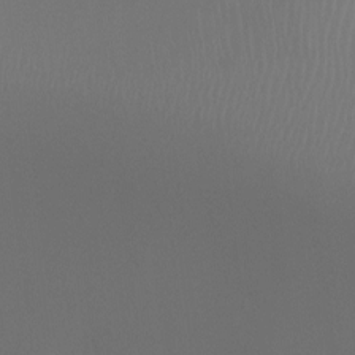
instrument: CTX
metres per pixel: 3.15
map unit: Ht
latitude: -3.8989
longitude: -25.0647
